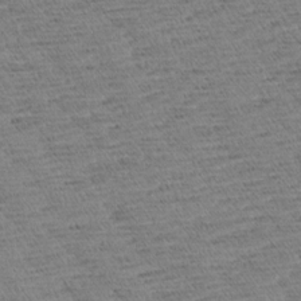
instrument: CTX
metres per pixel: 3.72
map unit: Aa
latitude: 7.1025
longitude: -137.0837
